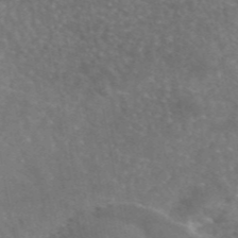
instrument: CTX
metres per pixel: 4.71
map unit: eAb
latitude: 45.8583
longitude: 120.0472
